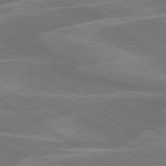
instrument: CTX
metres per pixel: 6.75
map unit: lApd
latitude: 79.7072
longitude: -123.4426
